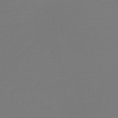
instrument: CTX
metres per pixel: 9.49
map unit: lHb
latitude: -45.3510
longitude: 64.3118
